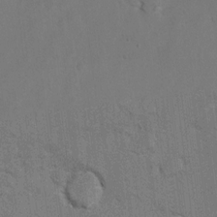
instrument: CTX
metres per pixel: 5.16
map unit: Hto
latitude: 8.1011
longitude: -34.8947
